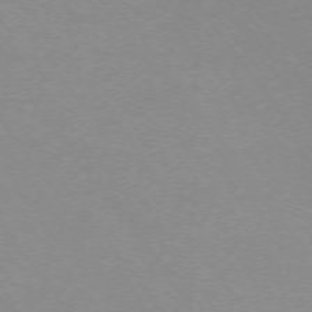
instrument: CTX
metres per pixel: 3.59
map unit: Ap
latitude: -74.7086
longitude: -75.0081
